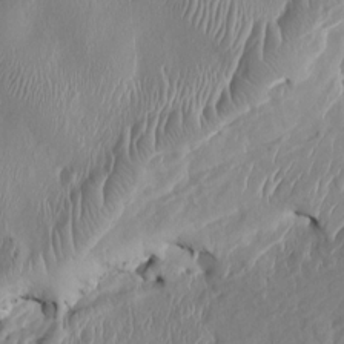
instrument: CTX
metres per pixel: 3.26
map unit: HNhu
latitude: 3.5749
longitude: -4.8569
